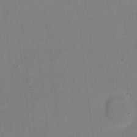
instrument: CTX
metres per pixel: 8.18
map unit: eHh
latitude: 4.9136
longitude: -68.4979
